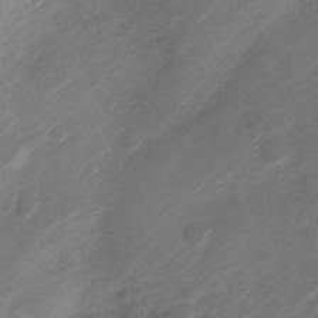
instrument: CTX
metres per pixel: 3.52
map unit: Nve
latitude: -20.6707
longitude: 107.0109
